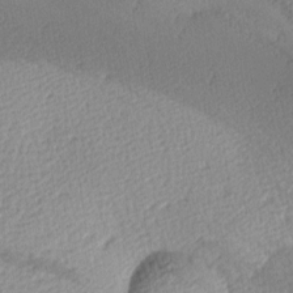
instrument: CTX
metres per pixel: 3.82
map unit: lAa
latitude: -10.1417
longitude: -125.0458
